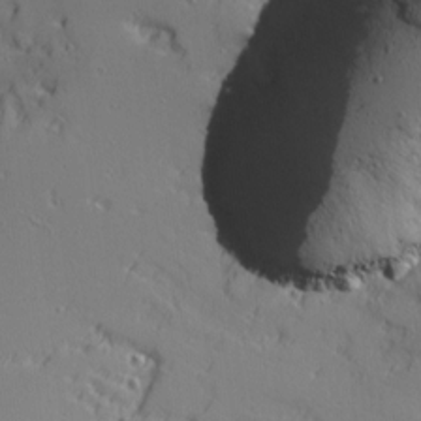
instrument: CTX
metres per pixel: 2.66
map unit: Ave
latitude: 11.6127
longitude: -101.4615
